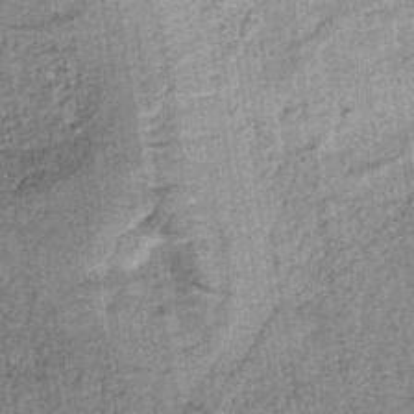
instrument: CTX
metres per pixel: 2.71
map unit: lHb
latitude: -36.4818
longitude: 64.1984
